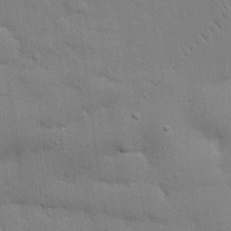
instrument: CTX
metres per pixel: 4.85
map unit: eHh
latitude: 28.6112
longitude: -82.9135
